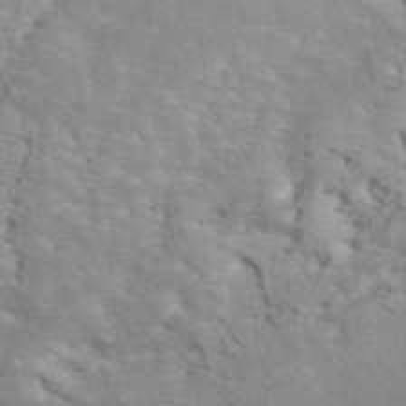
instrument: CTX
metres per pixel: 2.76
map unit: ANa
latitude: 45.0081
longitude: 38.3873
